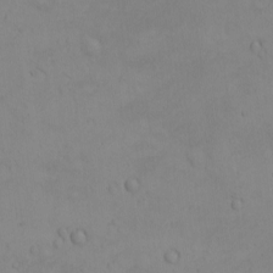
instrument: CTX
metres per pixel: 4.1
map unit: eHh
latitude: -8.9731
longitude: -66.7057
